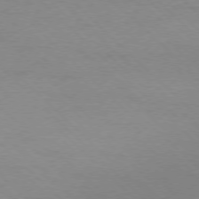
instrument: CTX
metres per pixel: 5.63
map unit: Ap
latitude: -77.9178
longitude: -87.3481
